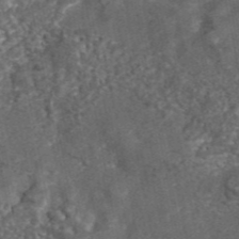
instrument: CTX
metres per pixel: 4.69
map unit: eAb
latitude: 43.1214
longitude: 105.4454
